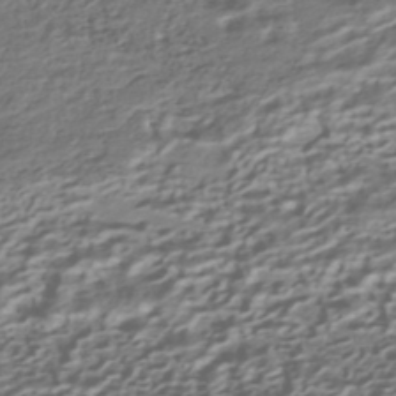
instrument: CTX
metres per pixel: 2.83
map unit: HNhu
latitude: -42.3117
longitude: 100.3117
